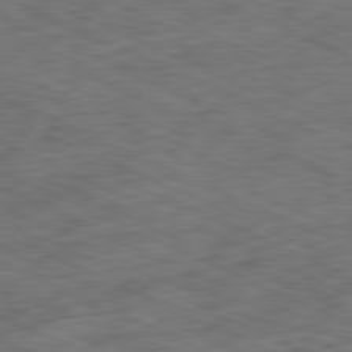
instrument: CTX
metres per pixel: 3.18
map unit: Ap
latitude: -81.3510
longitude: -83.6693
